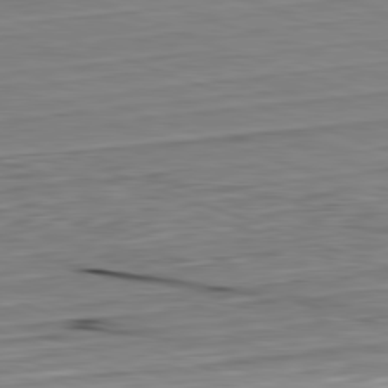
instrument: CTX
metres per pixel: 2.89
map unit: Hpe
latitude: -82.4251
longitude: 13.3888
